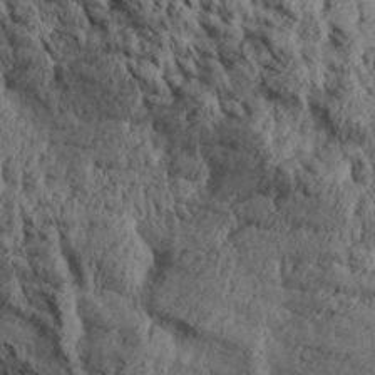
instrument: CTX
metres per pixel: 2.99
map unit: Aa
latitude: 30.5168
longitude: -134.8947
